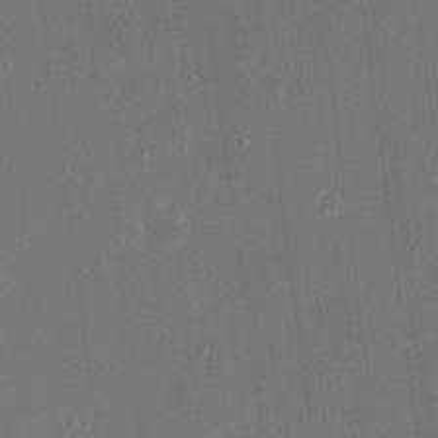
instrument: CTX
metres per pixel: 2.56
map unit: eHh
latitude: 19.0269
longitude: -70.5923
